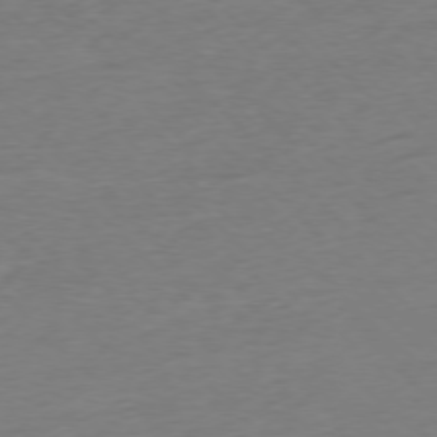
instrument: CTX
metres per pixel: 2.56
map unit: Ap
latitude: -77.1998
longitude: -97.8016
